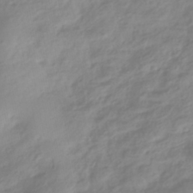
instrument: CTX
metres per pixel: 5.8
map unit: HNhu
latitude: -39.4644
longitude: 97.9745
